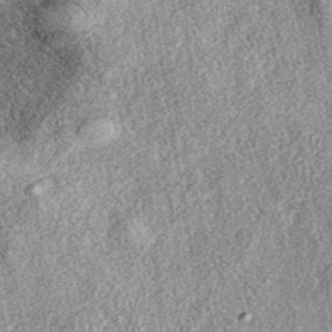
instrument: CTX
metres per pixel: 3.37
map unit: eAb
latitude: 38.8380
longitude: 106.9353
